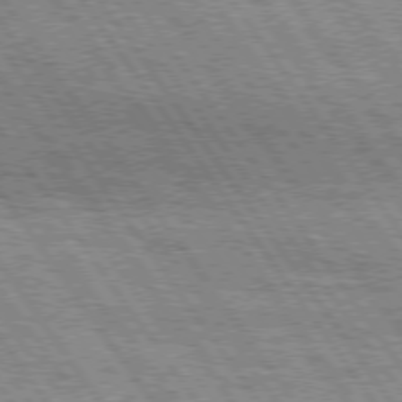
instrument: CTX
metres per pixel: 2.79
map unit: Hpe
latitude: 74.8758
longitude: -152.1011
